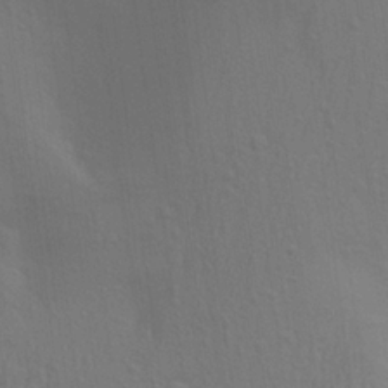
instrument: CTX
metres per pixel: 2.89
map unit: Aa
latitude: 23.3671
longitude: -145.3670
